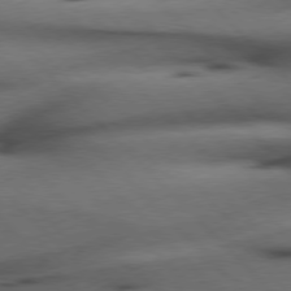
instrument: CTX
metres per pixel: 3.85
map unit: Hpe
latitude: 76.9513
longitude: -154.8191
